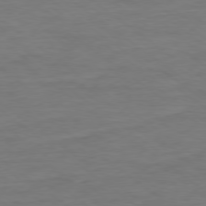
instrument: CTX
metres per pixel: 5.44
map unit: Ap
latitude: -79.0297
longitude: -89.0270
